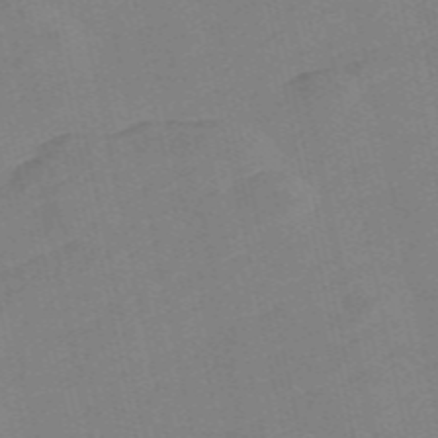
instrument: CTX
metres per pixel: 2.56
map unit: Nve
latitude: -57.4832
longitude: 50.1606
